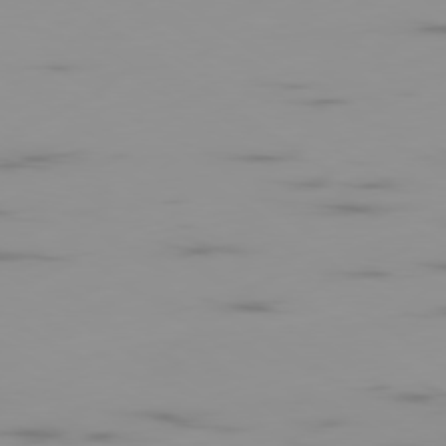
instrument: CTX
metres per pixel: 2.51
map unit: Ap
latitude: -79.6344
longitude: -69.8206
